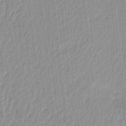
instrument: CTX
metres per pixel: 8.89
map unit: eHh
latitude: -4.3306
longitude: 15.1243
